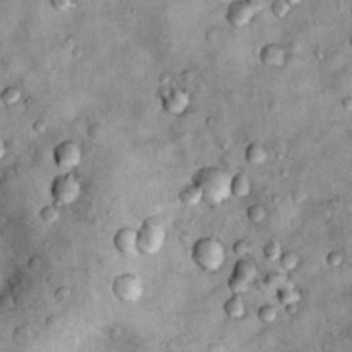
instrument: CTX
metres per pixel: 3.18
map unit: Hto
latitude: 14.2334
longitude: -35.1781
